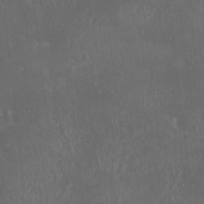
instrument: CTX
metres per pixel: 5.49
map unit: HNhu
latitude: 1.8961
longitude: 3.1431
